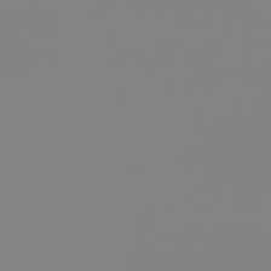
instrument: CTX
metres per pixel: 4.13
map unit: lHb
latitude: -44.5385
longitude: 75.3699
